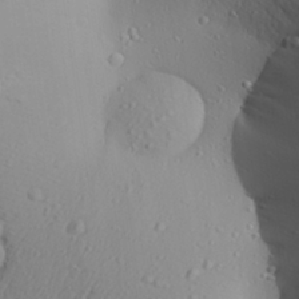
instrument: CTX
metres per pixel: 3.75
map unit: Aa
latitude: 27.1214
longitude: -136.1011
